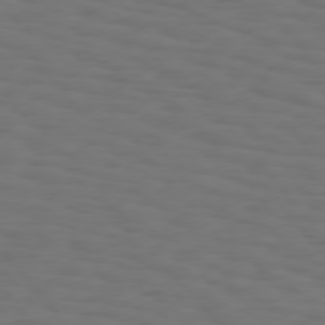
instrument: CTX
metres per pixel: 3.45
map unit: Hpe
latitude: 75.5560
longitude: -132.5168
